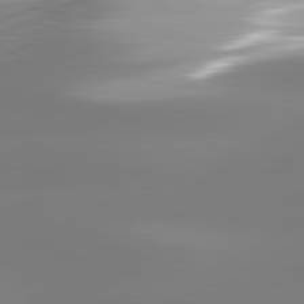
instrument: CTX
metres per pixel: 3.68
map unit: lApd
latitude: 81.5938
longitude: -165.9717
